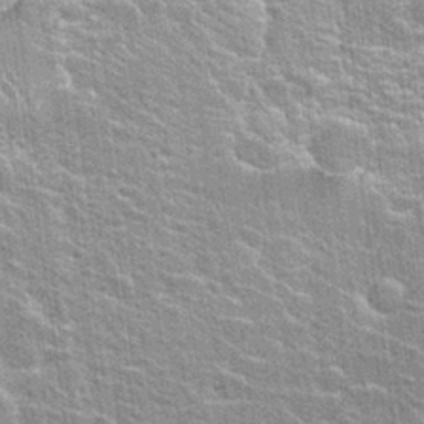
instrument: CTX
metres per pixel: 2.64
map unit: Hto
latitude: 24.2333
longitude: -43.3482
